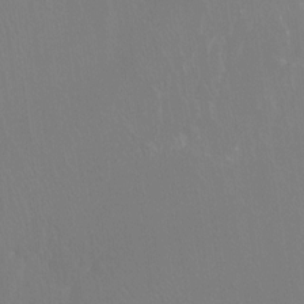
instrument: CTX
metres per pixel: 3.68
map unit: Htu
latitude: -14.5007
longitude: -48.8947
